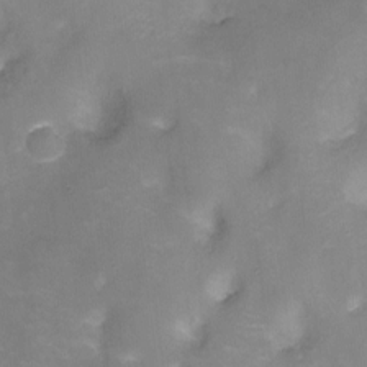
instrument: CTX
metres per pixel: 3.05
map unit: Nhu
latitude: -13.4832
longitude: -40.3656
